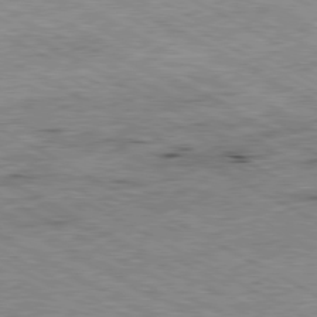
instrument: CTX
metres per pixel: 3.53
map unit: Ap
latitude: -80.4251
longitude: -85.3671
